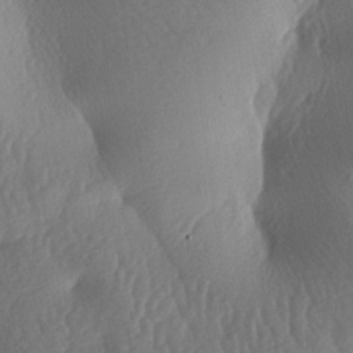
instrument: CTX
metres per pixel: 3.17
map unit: lAa
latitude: -7.8044
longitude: -128.3278
